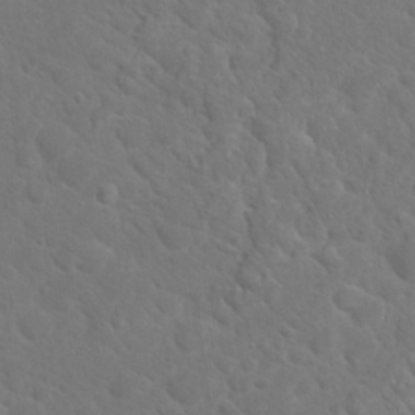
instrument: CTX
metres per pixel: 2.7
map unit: Hto
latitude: 18.6868
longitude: -36.4223
